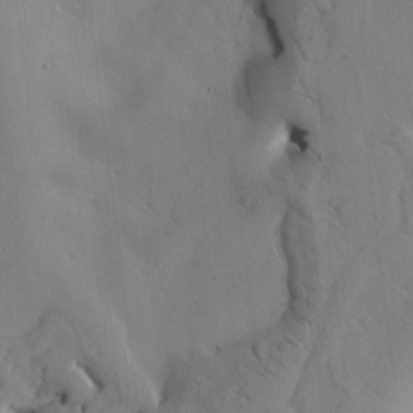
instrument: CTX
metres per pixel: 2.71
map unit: Htu
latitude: -2.5573
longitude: 169.1620
